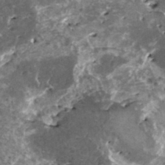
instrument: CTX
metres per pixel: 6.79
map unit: HNhu
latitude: 0.8002
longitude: 6.0283
